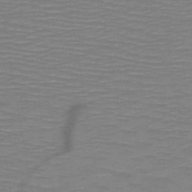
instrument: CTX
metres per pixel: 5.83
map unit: HNb
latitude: -49.2187
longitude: -44.9136
